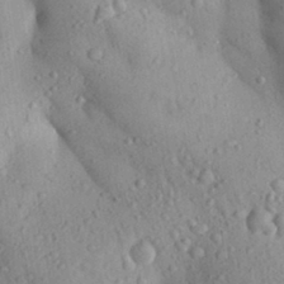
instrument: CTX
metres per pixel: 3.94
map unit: Aa
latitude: 29.2159
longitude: -148.0255
